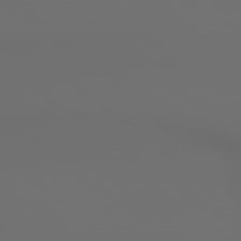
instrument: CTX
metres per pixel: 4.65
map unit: lApd
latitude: 79.3482
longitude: 176.6330
